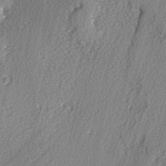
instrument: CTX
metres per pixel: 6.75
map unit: lAvf
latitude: -3.2942
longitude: -108.4790
